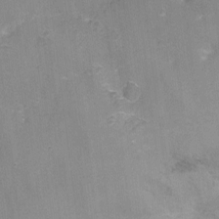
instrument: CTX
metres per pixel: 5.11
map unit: Nhu
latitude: -10.6896
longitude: -36.1578
